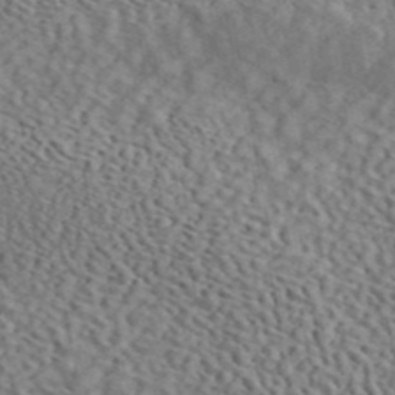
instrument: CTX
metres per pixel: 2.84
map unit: ANa
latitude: 44.7057
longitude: 47.4454
